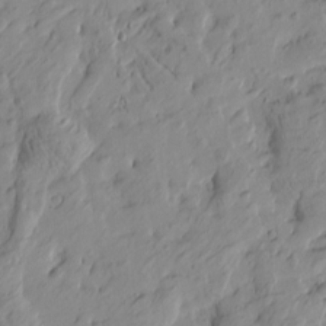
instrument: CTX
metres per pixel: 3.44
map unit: Htu
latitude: -1.0109
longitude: -175.0081
